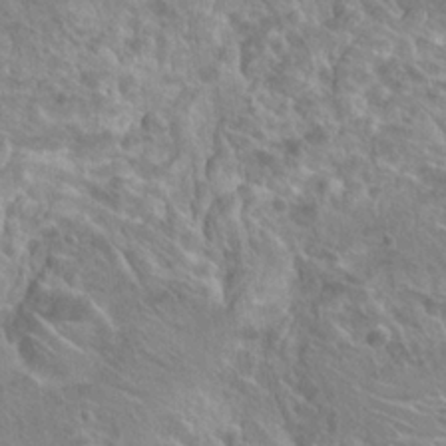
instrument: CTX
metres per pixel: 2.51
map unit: Hto
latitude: 22.1578
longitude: -39.0836
